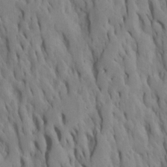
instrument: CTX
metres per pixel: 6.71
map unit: Htu
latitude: -7.6910
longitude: 144.8786
